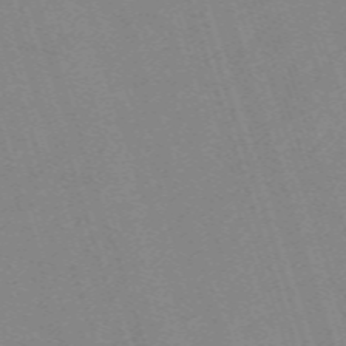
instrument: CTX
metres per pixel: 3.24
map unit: eHh
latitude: -62.6896
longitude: 50.0661
